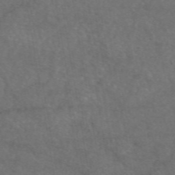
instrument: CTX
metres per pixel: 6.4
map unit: eAb
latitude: 47.6694
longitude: 110.9919
